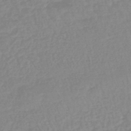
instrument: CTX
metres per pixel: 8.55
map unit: eHb
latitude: -45.7289
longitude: 84.1227
